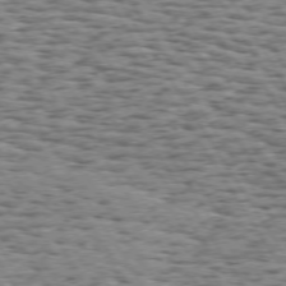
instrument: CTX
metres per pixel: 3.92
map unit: Hpe
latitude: 73.2915
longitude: -131.7261
